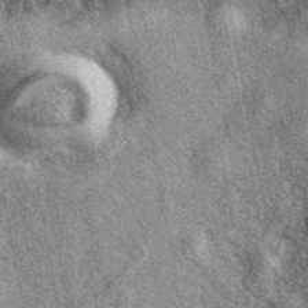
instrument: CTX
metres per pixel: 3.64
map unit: eAb
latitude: 39.7638
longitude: 108.1228
